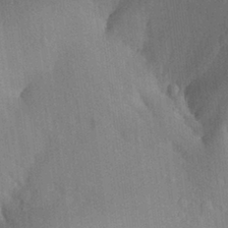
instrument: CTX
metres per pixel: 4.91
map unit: Aa
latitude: 29.6505
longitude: -144.0633
